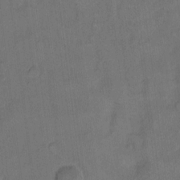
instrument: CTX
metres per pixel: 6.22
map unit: eHh
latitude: 13.3104
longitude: -65.8016
